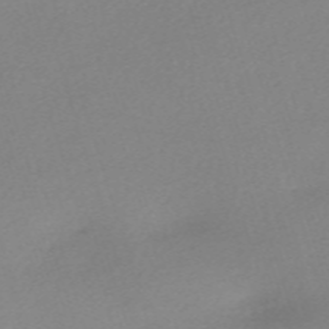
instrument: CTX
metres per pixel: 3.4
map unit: eHh
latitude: -61.4265
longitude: 53.0297
